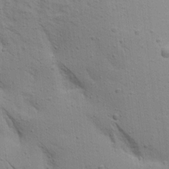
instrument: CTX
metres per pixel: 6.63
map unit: Aa
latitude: 16.8758
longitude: -147.4805
